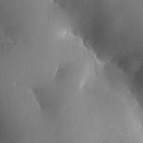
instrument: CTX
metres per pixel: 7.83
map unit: HNhu
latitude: 7.0080
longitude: 14.7275
